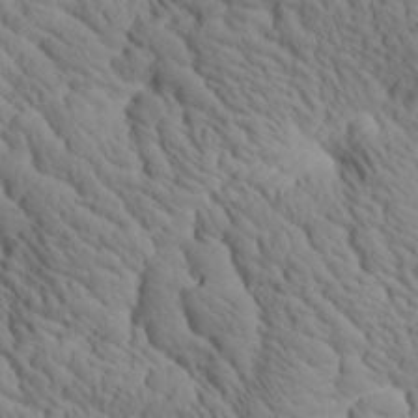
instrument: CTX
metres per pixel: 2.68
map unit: Htu
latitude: 0.9136
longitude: 175.1053
